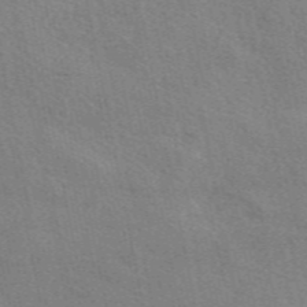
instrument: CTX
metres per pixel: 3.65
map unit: eAb
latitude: 50.7435
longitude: 116.9163
